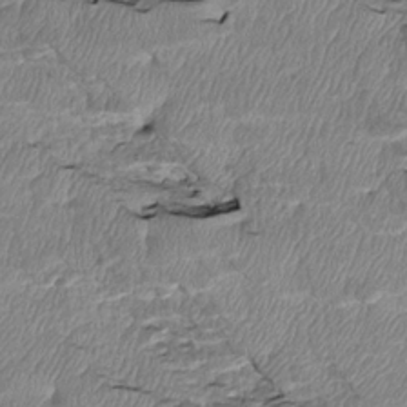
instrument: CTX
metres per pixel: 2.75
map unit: Htu
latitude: 4.2145
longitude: 152.1605
